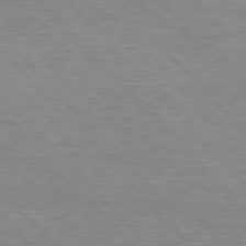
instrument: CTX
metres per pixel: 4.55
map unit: Hpe
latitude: 76.6868
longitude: -152.4601
